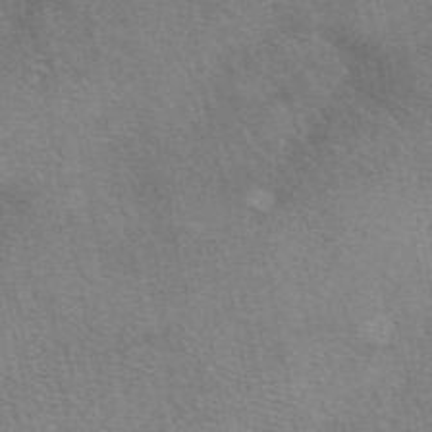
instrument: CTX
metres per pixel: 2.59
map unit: eAb
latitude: 48.6113
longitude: 114.0283
